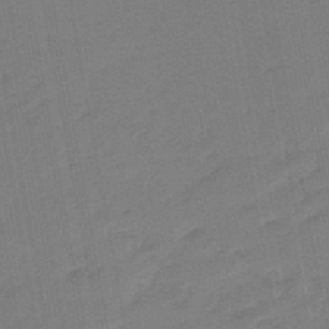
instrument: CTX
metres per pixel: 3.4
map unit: eHb
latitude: -47.8233
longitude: 88.3495
